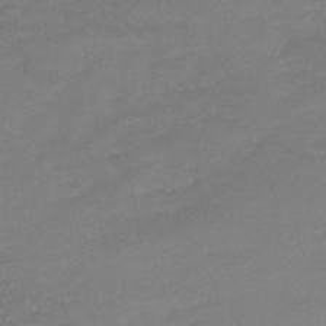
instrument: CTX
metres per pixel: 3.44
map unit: HNb
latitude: -45.3510
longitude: -35.9906
